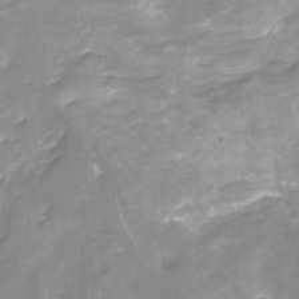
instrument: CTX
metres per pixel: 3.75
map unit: Nhu
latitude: -16.7275
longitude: -56.8380
